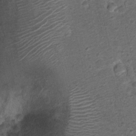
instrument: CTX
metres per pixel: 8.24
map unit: Nhu
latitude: 2.2522
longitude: -16.1011
